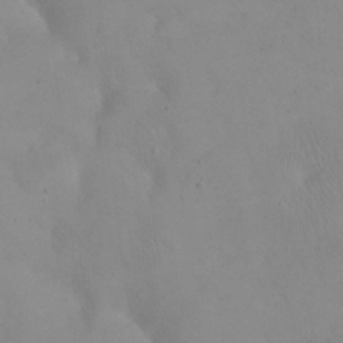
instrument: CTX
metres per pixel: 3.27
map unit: eHh
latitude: 24.6679
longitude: -64.9136
